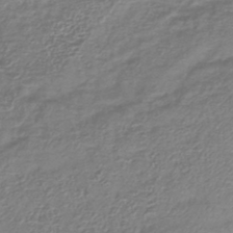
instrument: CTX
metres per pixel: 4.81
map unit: lHb
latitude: -42.3495
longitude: 76.0094
